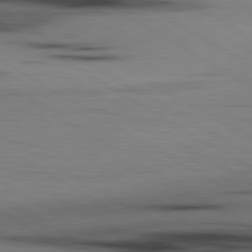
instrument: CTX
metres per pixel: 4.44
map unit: lApd
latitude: 80.1011
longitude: 160.2173
